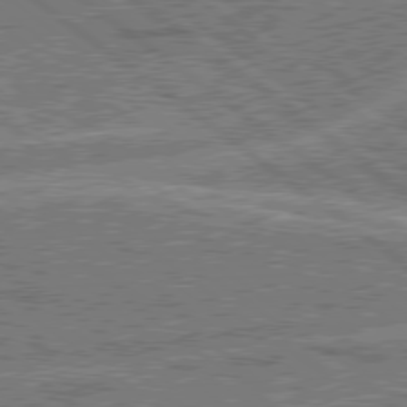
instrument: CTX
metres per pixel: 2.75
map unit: Hpe
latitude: 78.5357
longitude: -159.3293
